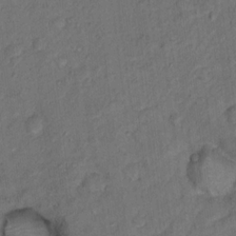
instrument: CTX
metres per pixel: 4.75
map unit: Hto
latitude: 15.6694
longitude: -31.2915
